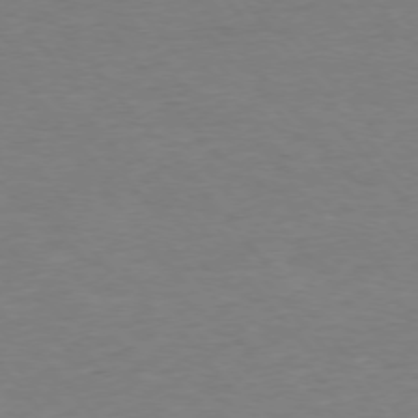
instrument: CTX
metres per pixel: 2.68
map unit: Ap
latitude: -76.4251
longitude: -88.5168
